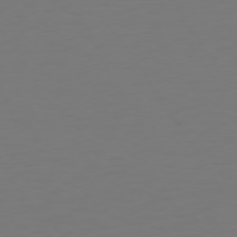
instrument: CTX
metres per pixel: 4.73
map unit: Hpe
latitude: 73.1215
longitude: -122.7057
